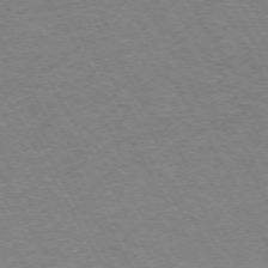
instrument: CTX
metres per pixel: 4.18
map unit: Hpe
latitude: -72.2361
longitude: 10.2362
